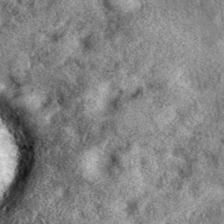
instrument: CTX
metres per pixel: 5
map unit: eAb
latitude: 39.2348
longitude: 108.1039
